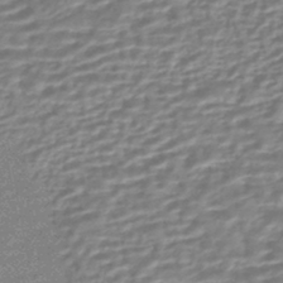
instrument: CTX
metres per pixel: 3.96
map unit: HNhu
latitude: -44.2173
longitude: 99.5588
